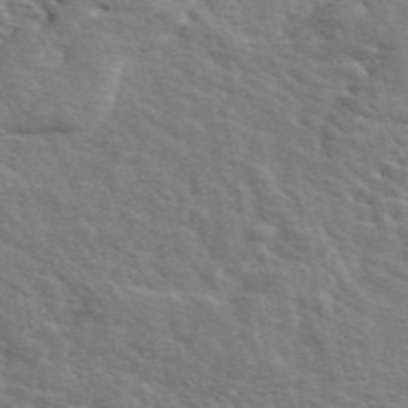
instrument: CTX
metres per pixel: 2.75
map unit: ANa
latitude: 48.2900
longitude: -75.7072
